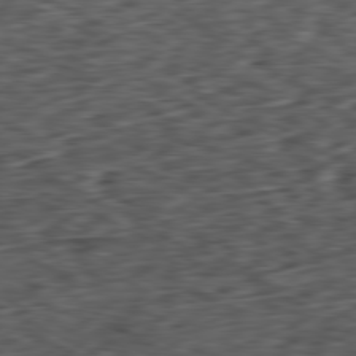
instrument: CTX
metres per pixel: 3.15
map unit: Ap
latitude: -80.9542
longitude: -73.1026
